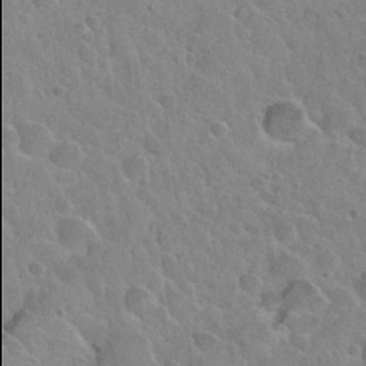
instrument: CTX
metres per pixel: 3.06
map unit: Nhu
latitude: 31.9339
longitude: -53.9906
